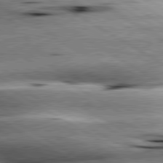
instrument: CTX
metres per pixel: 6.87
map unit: lApd
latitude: 80.4223
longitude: -142.7246
